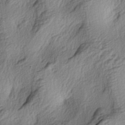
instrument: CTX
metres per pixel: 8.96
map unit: lAa
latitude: -4.5951
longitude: -124.1767
